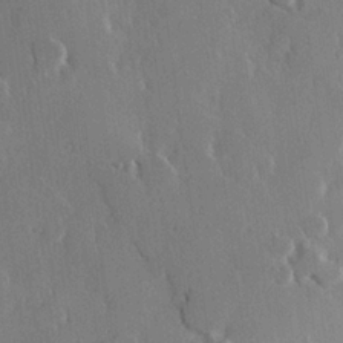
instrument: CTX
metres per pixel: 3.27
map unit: Hve
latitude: 23.1403
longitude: 147.2565
